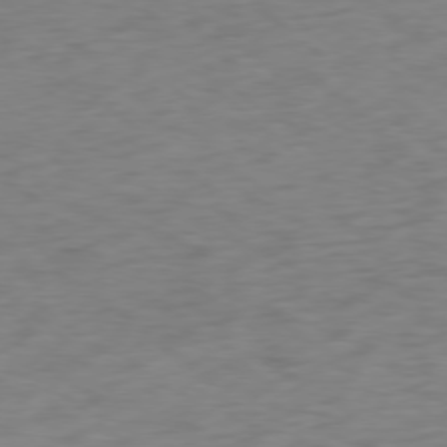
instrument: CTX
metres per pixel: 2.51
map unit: Ap
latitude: -78.2172
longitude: -78.4979
